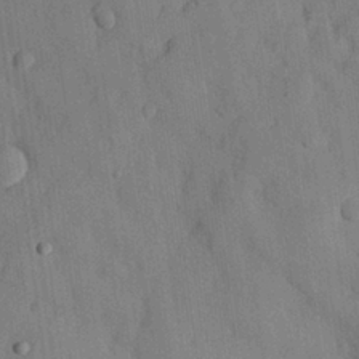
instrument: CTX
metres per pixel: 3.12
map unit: eHh
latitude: 26.9514
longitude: -76.5923
